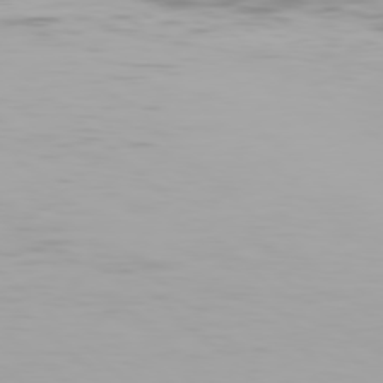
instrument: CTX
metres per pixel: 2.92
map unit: Hpe
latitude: 77.8772
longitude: -136.4601
